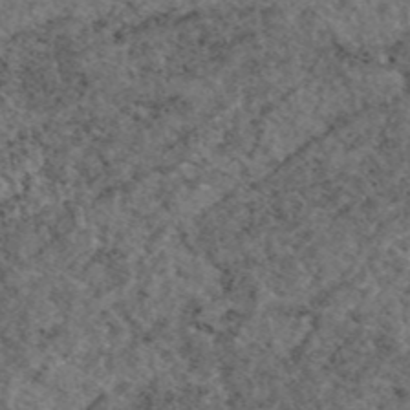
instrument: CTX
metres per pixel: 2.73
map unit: eAb
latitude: 45.6316
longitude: 113.1431
